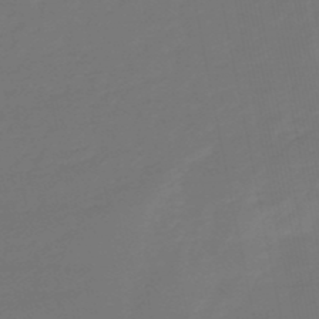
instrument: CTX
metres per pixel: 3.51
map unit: lHb
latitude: -49.5399
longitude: 78.6329
